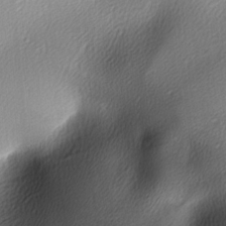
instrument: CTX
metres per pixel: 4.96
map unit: lAa
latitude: -6.3495
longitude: -123.0647
